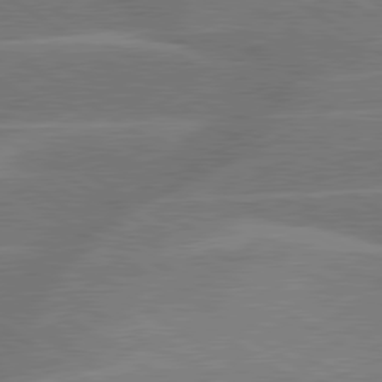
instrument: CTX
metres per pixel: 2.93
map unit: lApd
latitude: 79.9150
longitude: -122.4034
